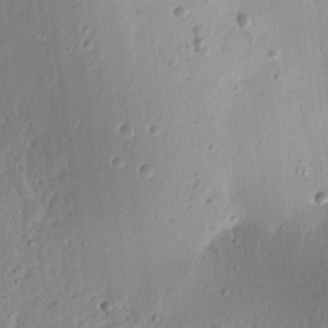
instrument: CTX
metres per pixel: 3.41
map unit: Aa
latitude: 12.9325
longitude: -139.5749
